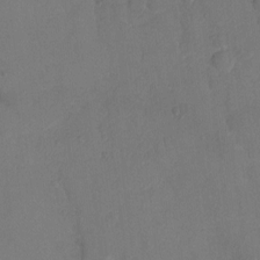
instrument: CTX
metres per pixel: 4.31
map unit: Ht
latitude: -7.1431
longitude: -21.8395
